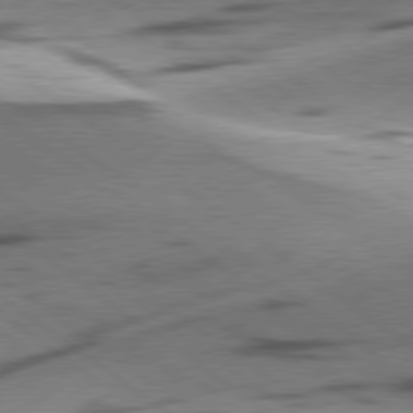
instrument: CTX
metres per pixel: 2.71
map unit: lApd
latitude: 78.9325
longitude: -51.2537
